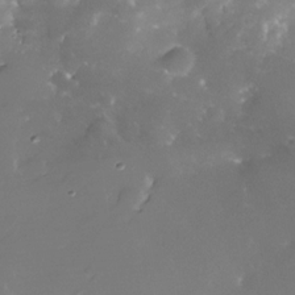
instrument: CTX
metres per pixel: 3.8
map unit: Nhe
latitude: -32.9542
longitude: -116.2523
